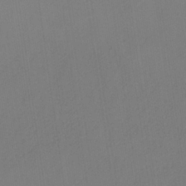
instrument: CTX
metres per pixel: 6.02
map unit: HNb
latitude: -33.2376
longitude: 56.8219
